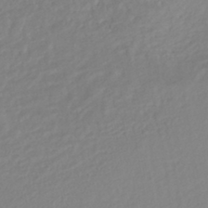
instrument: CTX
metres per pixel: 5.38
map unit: HNhu
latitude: -44.0850
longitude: 103.1809
